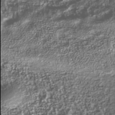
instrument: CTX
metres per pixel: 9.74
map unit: Nhu
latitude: -40.6140
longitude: -85.9906
